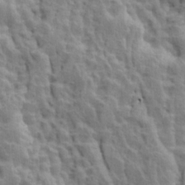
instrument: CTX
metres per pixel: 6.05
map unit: Ave
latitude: 13.8395
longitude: -134.4223
